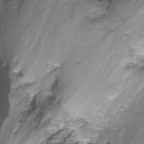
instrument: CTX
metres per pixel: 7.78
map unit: Nhu
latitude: -12.1795
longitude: -49.7639
